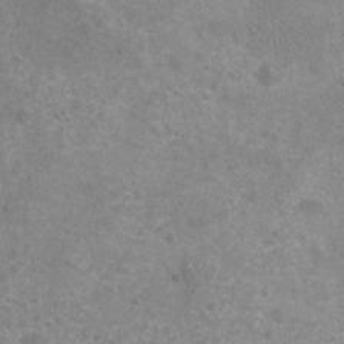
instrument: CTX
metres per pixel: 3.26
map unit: Nhu
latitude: -17.3132
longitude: -57.0080
